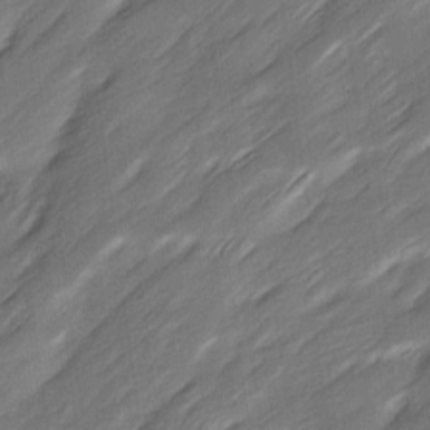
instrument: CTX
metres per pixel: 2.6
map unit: Ave
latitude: 16.0444
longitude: -136.1389
